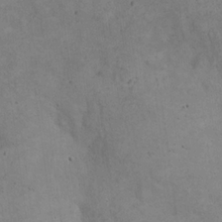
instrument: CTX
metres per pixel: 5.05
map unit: eHh
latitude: 20.5924
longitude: -60.4223
